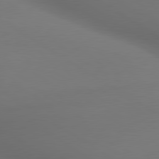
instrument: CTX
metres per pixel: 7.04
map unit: lApd
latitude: 79.9528
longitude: -175.0081
